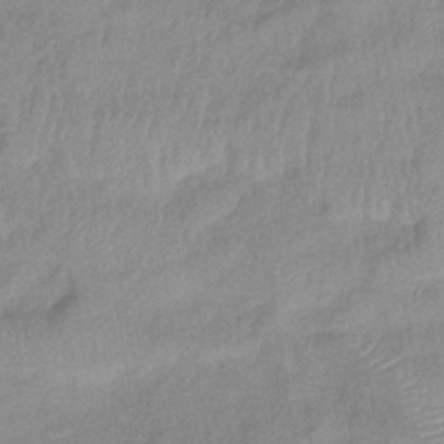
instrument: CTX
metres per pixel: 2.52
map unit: eHb
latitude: -40.2172
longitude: 79.5588
